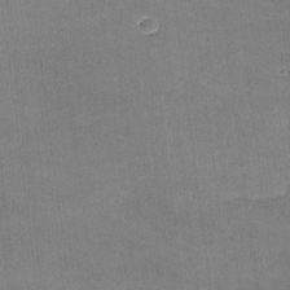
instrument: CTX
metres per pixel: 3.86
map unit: lHvf
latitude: -10.5574
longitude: -100.6302
